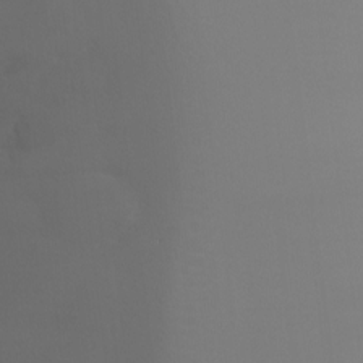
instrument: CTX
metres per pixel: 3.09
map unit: Ht
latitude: -7.5777
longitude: -29.4993
